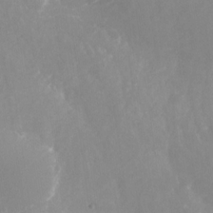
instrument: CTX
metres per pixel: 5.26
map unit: Nhu
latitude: -27.7666
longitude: -75.8017
